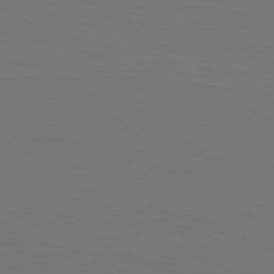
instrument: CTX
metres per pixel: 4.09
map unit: Hpe
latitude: 77.2159
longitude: -134.5545
